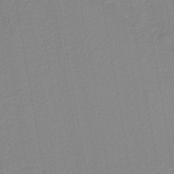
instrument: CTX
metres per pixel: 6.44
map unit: HNb
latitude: -42.1416
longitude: 51.5966
